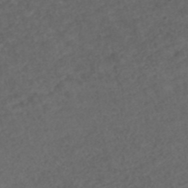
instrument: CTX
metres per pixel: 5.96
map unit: ANa
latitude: 42.6491
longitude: 27.6910
